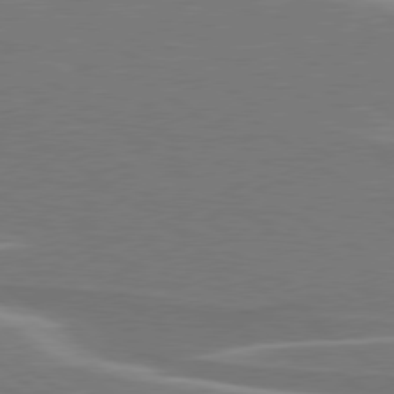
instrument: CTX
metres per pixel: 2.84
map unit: lApd
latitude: 78.9514
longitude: -94.9892
